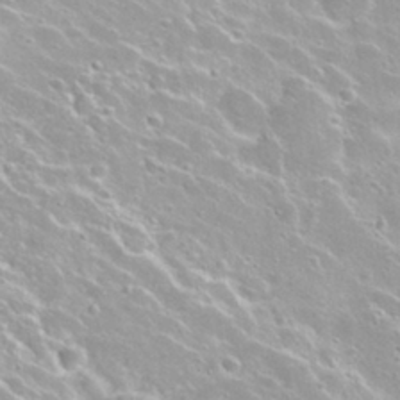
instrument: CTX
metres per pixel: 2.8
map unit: Nhu
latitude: 27.8395
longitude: -50.9324
